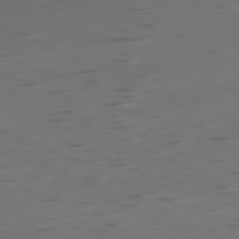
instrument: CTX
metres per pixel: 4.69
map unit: Ap
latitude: -81.5777
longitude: -60.4601
